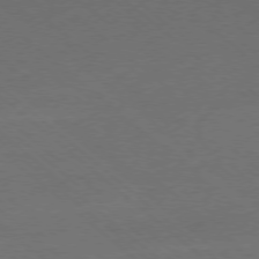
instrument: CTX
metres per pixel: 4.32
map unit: Ap
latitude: -78.2361
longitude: -96.8947
